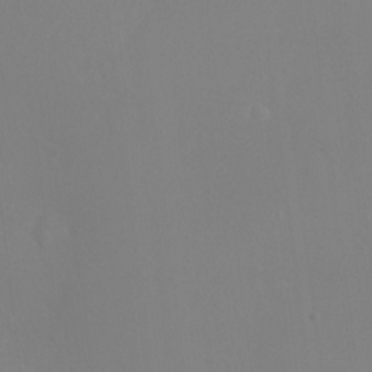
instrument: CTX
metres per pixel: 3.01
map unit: Ht
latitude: -16.0472
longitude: -41.0458
